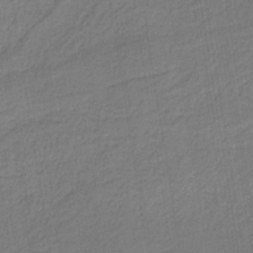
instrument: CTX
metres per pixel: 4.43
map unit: HNb
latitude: -37.1620
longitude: 57.6533
